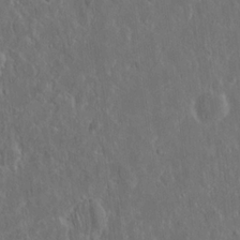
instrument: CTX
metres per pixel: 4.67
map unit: Nhu
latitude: 19.1403
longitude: -72.6869
